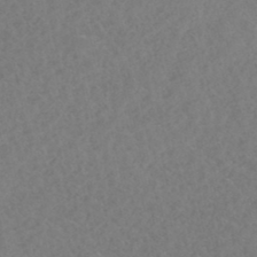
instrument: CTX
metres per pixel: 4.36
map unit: HNhu
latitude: -46.8219
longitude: 30.6896
